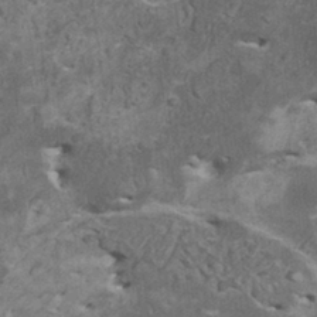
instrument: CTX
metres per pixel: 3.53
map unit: HNhu
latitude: 0.0444
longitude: 4.0094
